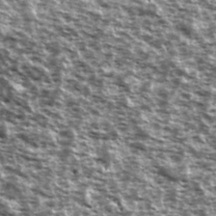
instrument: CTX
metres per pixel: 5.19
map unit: Ave
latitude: 40.2333
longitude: -108.8002
